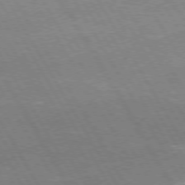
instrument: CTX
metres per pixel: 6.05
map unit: Hpe
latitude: 74.3656
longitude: -141.5560
